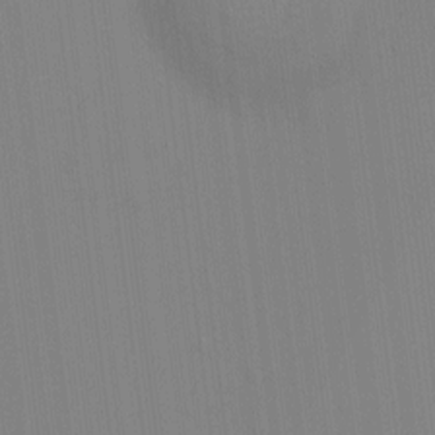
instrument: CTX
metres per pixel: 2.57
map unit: HNhu
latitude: -1.2754
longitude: -6.7435
